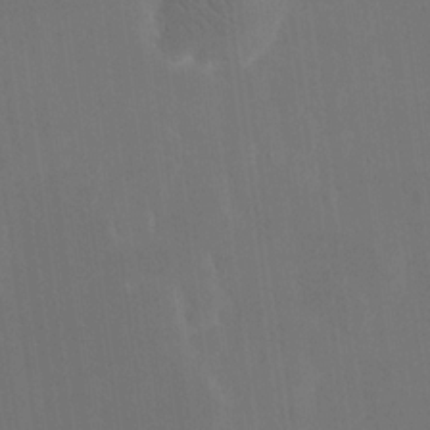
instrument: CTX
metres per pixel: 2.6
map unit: eHh
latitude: 19.4048
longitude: -67.6316
